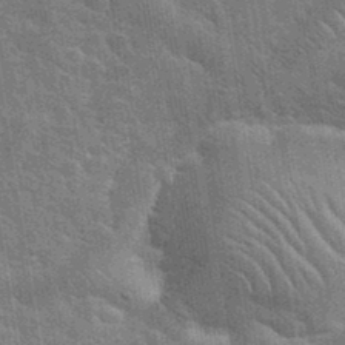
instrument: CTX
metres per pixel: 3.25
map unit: eHh
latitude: 35.7638
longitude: -65.7827
